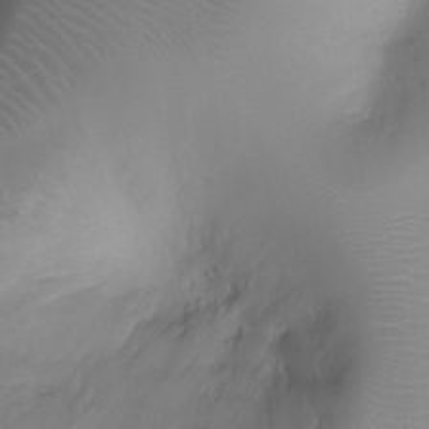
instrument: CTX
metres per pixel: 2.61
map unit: Ht
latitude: -2.4817
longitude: -18.6112
